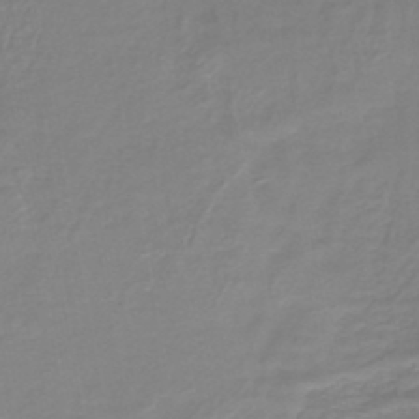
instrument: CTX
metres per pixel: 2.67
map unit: HNb
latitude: -46.3873
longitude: 52.5951
